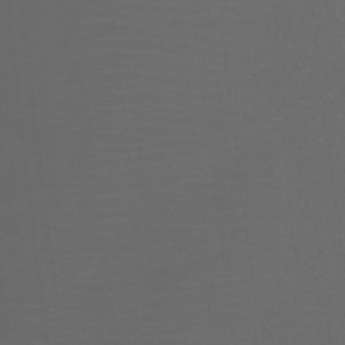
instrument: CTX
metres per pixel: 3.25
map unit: Htu
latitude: -11.6911
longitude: -72.8002
